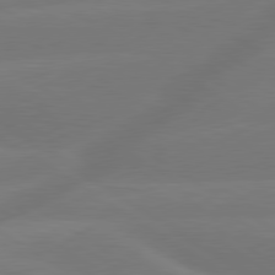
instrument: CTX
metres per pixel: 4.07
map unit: lApd
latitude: 79.8584
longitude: -142.9892
